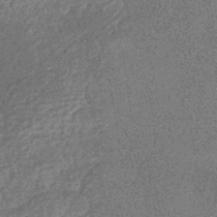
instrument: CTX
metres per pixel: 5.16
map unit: eHb
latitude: -37.4643
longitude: 80.1606
